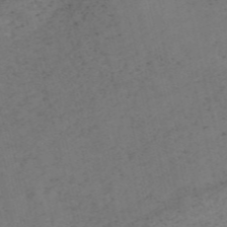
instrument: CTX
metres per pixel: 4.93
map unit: HNb
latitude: -55.3321
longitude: -48.0633
